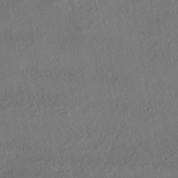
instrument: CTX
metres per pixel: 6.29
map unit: HNhu
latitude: -39.8045
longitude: 107.8989
